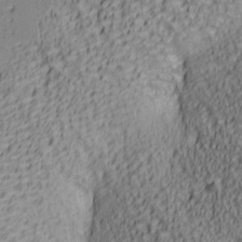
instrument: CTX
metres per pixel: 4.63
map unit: lAa
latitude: 6.1389
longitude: -116.9325
